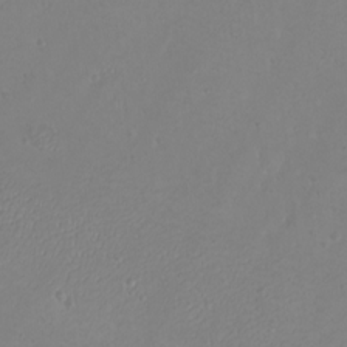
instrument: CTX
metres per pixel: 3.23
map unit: eHh
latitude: -9.6344
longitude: -68.6490
